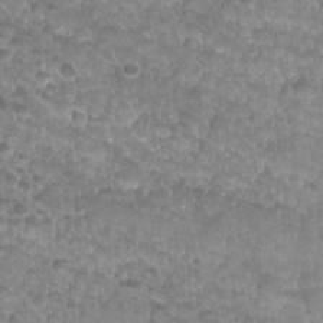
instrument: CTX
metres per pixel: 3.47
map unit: Nhu
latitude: 27.5371
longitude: -54.5735
